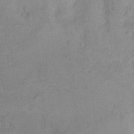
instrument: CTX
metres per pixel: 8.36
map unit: Ht
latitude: 6.5357
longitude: -36.2145
